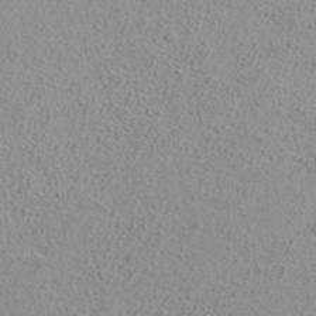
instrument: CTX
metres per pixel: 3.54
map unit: ANa
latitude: 36.8947
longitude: 14.1228
